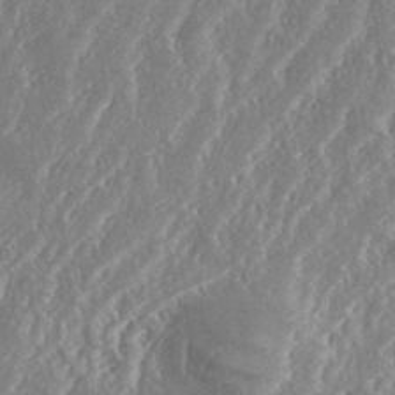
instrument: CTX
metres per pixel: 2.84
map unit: eHh
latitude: 34.1766
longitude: -132.6868
